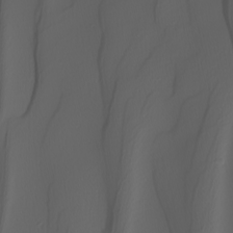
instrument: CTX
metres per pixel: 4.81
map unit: Nhu
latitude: -5.4643
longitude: -95.5182
